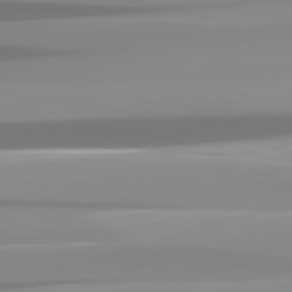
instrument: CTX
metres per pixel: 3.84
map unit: lApd
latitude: 82.1199
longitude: -138.4034
